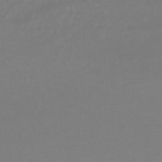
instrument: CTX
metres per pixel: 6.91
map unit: lHb
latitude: -45.1809
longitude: 62.2550
